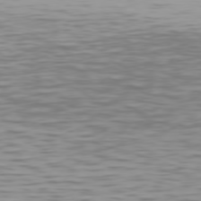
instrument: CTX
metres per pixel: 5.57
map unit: Hpe
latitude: 75.7072
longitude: -124.9135
